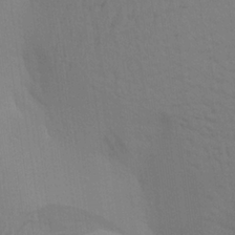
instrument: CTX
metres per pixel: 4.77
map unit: Aa
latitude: 23.6694
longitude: -145.2915
